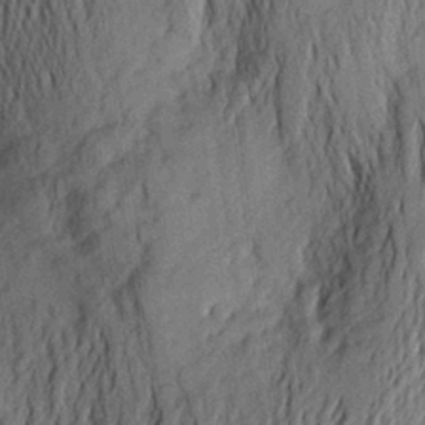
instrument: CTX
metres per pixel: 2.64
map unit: Aa
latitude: 24.9702
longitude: -149.1403
